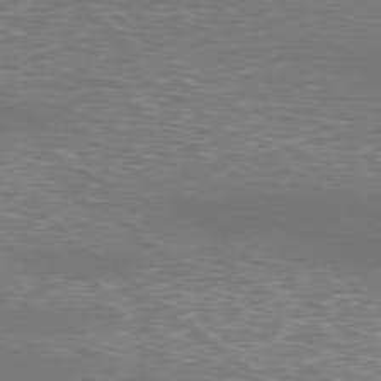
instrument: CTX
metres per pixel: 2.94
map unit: Ap
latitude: -79.6721
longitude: -61.5938
